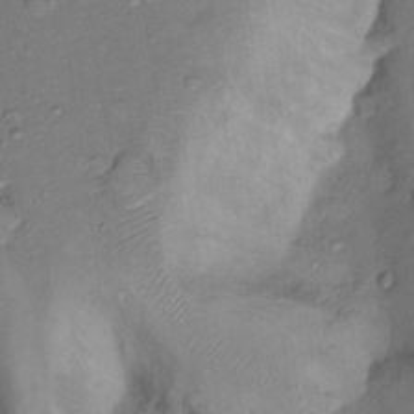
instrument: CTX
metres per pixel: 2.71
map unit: Nhu
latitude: 12.2145
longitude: -28.7246
